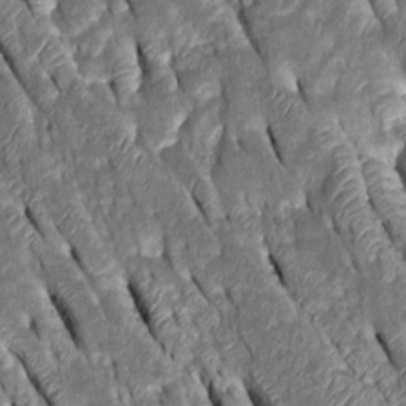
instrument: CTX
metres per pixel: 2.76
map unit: Htu
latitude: -0.7275
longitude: 148.8219
